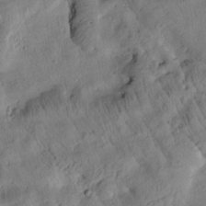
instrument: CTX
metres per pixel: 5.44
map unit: Htu
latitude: 2.8947
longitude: 178.3873
